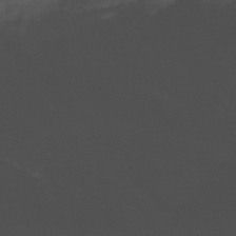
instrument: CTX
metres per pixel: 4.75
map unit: Nhu
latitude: -6.6896
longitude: -76.4601
